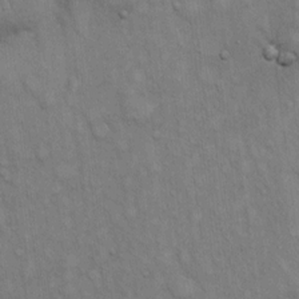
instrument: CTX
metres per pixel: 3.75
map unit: Hto
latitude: 13.9717
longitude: -60.7813
